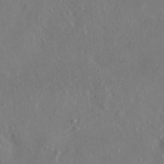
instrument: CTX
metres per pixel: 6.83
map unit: eHh
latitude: 25.3481
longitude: -67.5938
